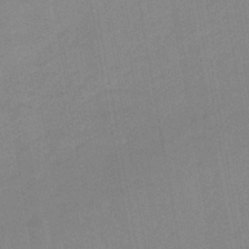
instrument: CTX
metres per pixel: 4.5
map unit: lHb
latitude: -44.5196
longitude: 63.0297
